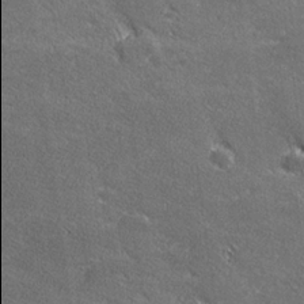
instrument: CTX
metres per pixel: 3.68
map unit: lHvf
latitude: 26.8002
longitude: 142.0094
